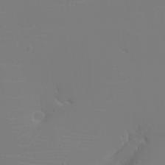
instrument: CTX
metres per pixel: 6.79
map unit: eHh
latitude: -6.0661
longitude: -84.2523
